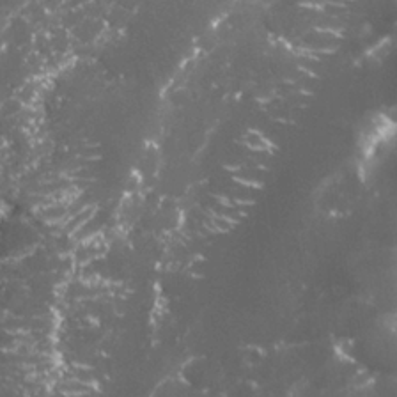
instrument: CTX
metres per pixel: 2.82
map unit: Nhu
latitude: 26.7813
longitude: -60.7057
